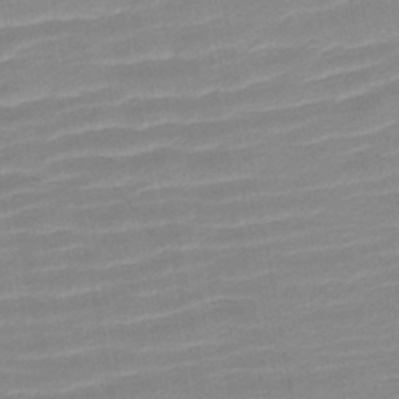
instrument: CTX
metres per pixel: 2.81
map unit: HNb
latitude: -46.8219
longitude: -48.4601
